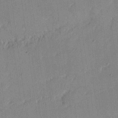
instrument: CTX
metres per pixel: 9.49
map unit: Nhu
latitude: 21.3671
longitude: -71.4615
